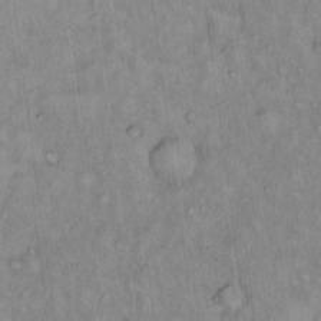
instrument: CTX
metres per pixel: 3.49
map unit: Hto
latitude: 14.6302
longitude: -59.2348
